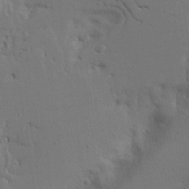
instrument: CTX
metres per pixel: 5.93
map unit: Aa
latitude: 21.5938
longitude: -124.1955
